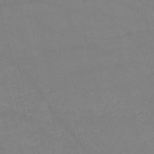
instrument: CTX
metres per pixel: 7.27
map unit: HNb
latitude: -53.6155
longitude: -37.6505
